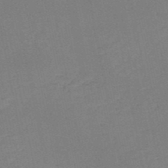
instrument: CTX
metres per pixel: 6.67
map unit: HNb
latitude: -50.7652
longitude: -52.5546
